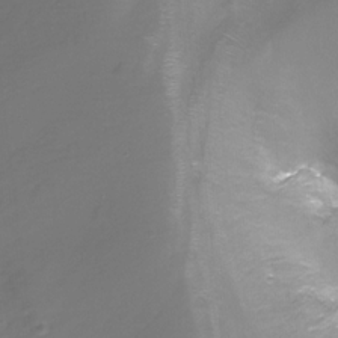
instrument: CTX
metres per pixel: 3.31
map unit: Nhu
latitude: -17.9367
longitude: -46.7624
